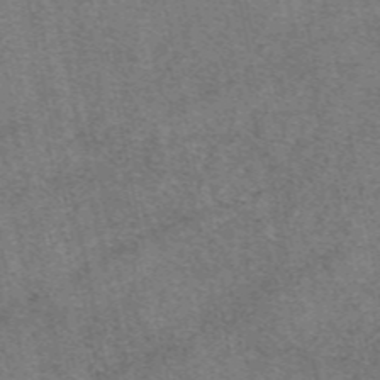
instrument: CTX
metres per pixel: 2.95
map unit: eAb
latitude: 48.6113
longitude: 108.0283
